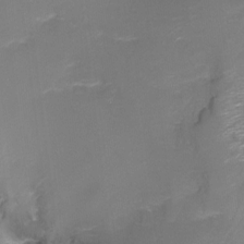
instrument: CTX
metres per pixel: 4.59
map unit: Nhu
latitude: -17.8801
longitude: -45.3104
